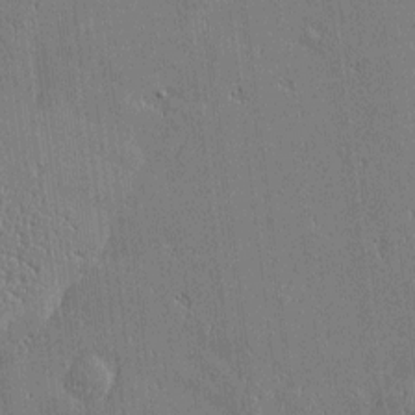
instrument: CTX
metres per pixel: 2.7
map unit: Htu
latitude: -6.4440
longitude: 176.0472
